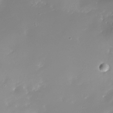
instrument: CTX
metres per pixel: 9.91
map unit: Nhe
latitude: -32.5763
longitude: -117.1025
